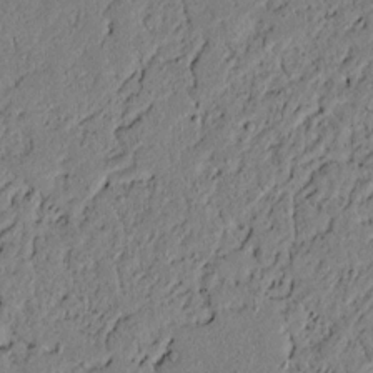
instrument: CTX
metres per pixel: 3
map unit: lAvf
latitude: 5.0647
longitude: 167.2187
